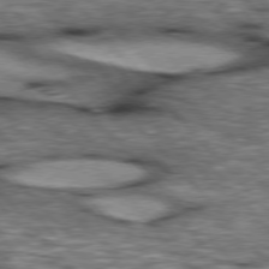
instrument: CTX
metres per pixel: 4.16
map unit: lApd
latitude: 76.8758
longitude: -49.5938
